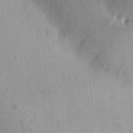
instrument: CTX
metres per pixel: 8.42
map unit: HNhu
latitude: 5.3859
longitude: 3.8044
